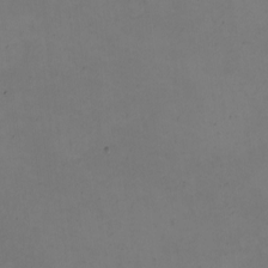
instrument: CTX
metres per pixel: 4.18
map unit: eHh
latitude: -2.5573
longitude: -74.0255
